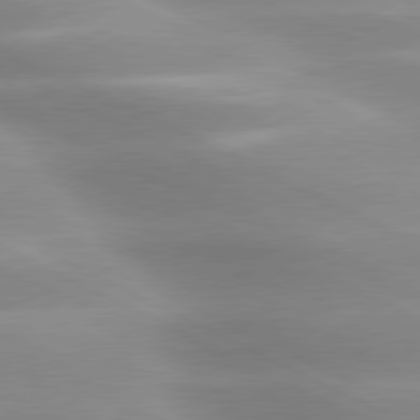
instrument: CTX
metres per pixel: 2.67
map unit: lApd
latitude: 79.7072
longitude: -120.6869
